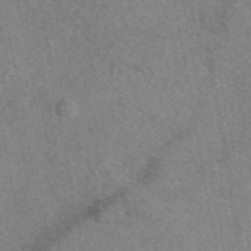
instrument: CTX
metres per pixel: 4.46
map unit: eAb
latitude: 48.8002
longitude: 110.6707
